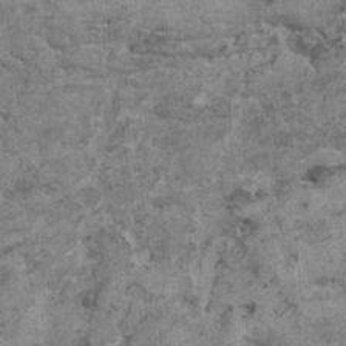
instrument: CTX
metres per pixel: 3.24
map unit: HNhu
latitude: 0.6868
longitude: 4.5762
